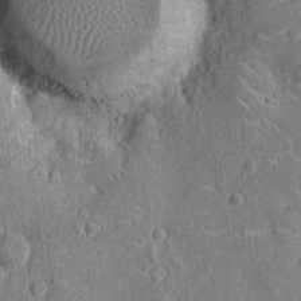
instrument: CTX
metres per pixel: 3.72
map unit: Nhu
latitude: -13.5210
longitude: -23.6505
